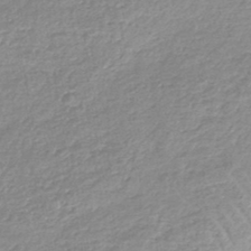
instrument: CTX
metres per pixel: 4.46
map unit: lHb
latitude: -44.9353
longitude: 71.7856
